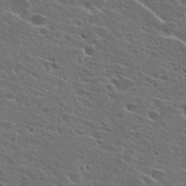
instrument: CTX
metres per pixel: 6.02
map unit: Hto
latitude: 26.5546
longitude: -45.0836
